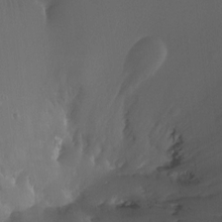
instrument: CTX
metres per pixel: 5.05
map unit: Ht
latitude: -12.2362
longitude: -44.3467
